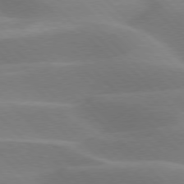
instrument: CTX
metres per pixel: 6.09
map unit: lApd
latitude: 76.9891
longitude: -51.0836
